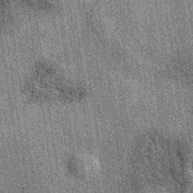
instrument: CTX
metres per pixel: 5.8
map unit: eAb
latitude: 39.2915
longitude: 107.4454
